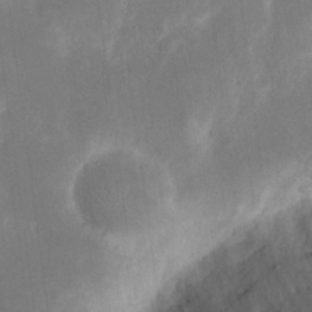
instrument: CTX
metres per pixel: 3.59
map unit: eHh
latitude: 19.1592
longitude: -70.4601
